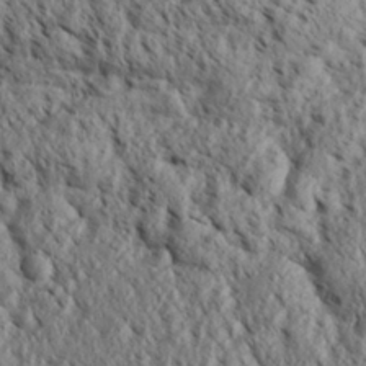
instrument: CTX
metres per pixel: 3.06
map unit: Aa
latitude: 30.8002
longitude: -137.8206
